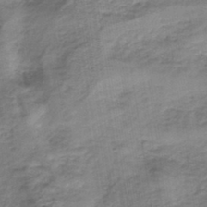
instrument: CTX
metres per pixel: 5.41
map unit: HNb
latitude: -35.8989
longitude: 57.8044
